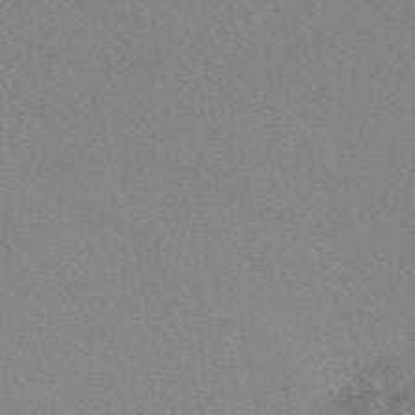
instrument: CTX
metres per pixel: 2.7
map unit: eAb
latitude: 49.7261
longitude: 107.6722
